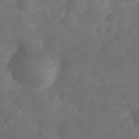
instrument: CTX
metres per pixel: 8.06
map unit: Nhu
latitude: 26.4979
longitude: -63.8395
